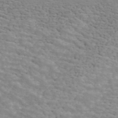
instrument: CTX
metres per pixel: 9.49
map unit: ANa
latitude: 45.0648
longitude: 38.3495
